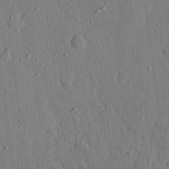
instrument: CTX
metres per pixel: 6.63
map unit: eHh
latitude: 25.4993
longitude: -78.4601
